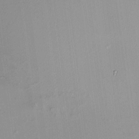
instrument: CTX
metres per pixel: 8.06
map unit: HNhu
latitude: 5.5182
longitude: 9.6155
